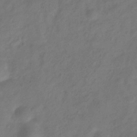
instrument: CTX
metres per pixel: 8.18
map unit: Hve
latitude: -32.9542
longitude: 90.1606
